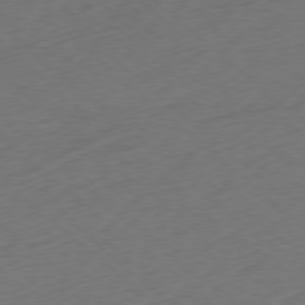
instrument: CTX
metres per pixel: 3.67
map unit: Ap
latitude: -78.5195
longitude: -69.9528
